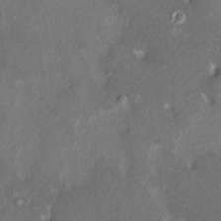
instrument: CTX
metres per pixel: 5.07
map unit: HNhu
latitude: 4.1011
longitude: 6.2928
